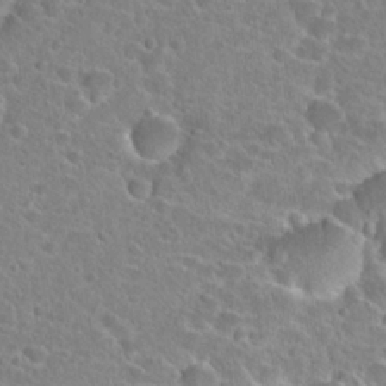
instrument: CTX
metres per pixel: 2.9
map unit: Hto
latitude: 24.0255
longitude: -45.9717
